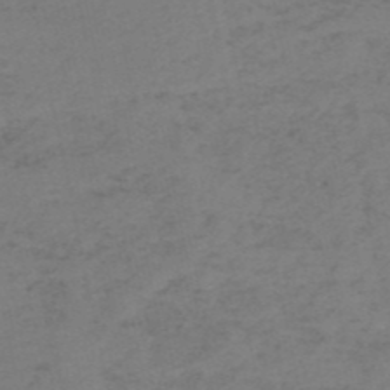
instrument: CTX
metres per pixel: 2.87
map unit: HNb
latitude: -52.2172
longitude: -52.2334
